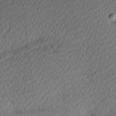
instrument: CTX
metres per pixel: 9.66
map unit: Hve
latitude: 12.7058
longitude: -90.6490
